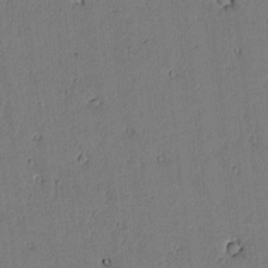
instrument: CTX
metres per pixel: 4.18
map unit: lAvf
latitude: 5.2915
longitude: 168.7841
